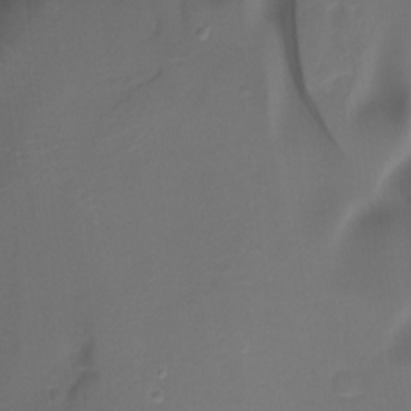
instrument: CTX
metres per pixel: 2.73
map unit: Nhu
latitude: -15.0487
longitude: -57.0458
